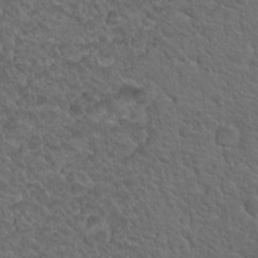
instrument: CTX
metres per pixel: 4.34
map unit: Hto
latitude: 19.5749
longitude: -35.1592
